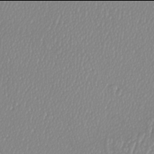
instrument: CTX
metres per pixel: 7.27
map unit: Htu
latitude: -6.0094
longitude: -73.4049
